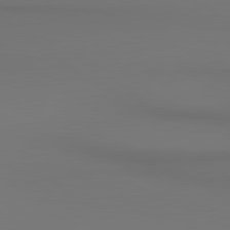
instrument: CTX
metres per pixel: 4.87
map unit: lApd
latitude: 80.6490
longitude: 153.9178
